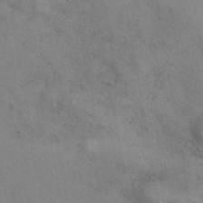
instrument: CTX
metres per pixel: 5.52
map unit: eAb
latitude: 41.2159
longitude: 108.1228
